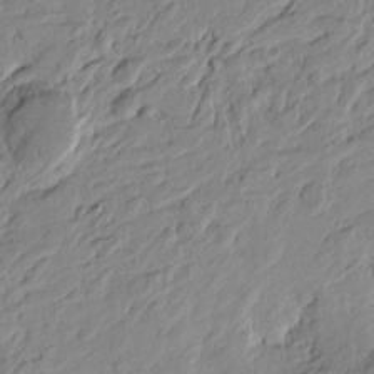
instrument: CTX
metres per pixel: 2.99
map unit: Htu
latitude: -4.4062
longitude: -178.2523
